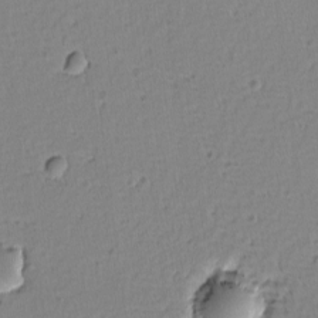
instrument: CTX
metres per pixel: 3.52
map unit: lAvf
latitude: -9.5021
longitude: -119.8961
